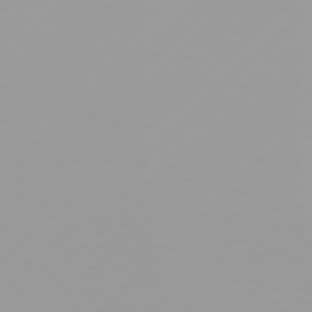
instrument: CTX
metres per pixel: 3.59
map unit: Hpe
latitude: 77.6505
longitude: -138.2333
